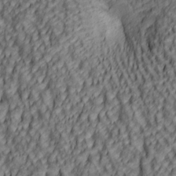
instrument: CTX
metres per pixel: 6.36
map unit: lAa
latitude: 5.5371
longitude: -116.6113
